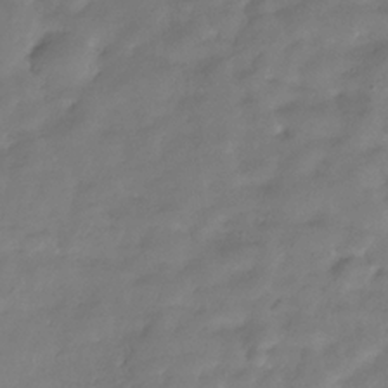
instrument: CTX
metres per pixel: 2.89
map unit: Hve
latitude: -31.3320
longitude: 91.2943
